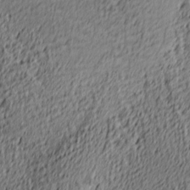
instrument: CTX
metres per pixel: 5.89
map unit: Ave
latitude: 3.8583
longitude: -113.8016
